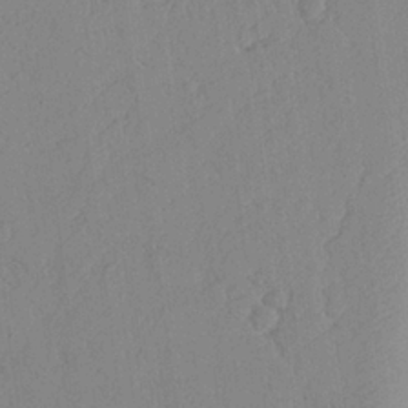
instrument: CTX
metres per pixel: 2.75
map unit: Aa
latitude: 24.6679
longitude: -128.3845
